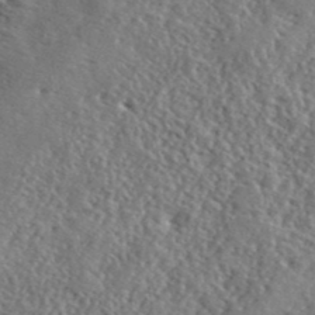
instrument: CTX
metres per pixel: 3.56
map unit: lHvf
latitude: 41.3292
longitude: -87.8394
